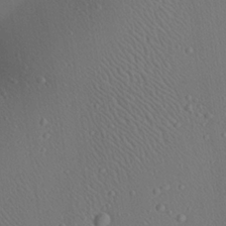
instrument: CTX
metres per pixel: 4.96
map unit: Aa
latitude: 23.4048
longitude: -137.7450
